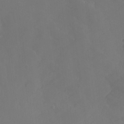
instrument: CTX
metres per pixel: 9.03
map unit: Ht
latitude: -16.2740
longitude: -44.1389
